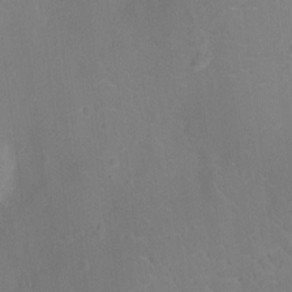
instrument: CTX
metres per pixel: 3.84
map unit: Ht
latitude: -10.2928
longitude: -23.8016
